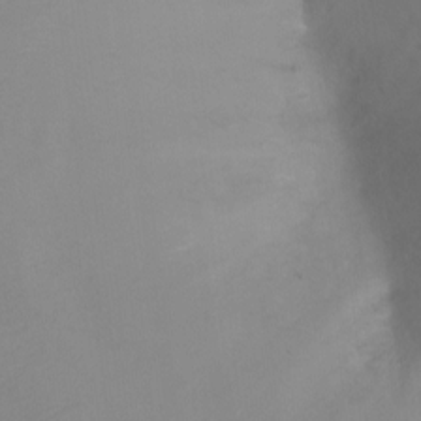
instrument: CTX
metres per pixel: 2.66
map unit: Ht
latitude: -4.1416
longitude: -28.2711
